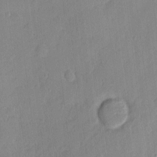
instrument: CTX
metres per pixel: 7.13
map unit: eHh
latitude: 3.9906
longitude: -74.8191
